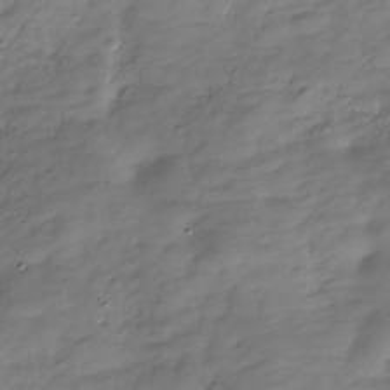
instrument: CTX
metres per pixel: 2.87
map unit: Hve
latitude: -30.4440
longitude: 90.5952
